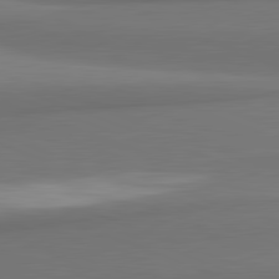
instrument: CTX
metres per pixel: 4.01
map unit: lApd
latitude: 82.0633
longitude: 169.8800
